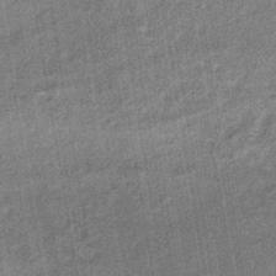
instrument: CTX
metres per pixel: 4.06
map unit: HNhu
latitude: -41.4643
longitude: 91.2187
